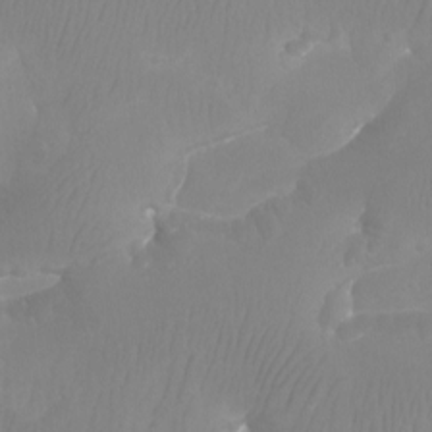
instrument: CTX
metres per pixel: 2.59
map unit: Aa
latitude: -12.5385
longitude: -67.8394
